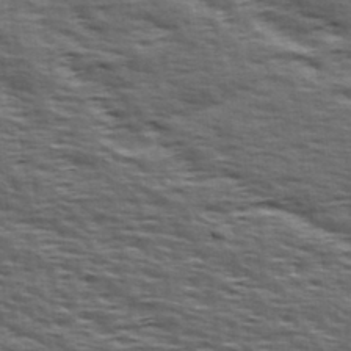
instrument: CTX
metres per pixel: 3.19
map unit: Hve
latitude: 31.8017
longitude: 149.6155
